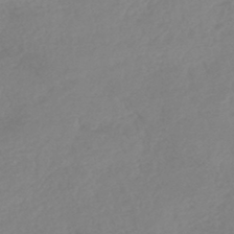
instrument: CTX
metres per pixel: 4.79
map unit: lHb
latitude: -44.0094
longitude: 70.8975
